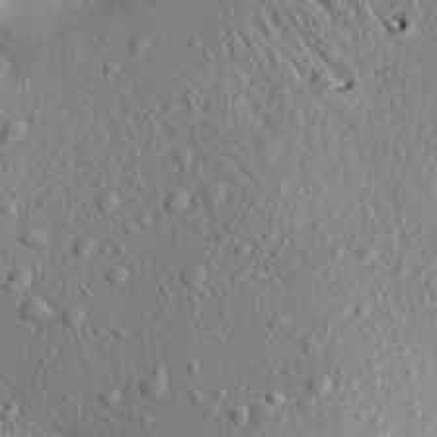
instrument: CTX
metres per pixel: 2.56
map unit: Aa
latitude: 18.8947
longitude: -147.6127
